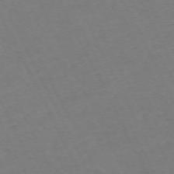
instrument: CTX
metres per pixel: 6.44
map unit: Hpe
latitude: -70.7274
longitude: 15.2565
